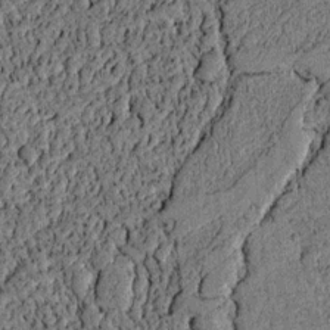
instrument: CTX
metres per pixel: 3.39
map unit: lAvf
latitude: 4.1200
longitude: 157.9745
